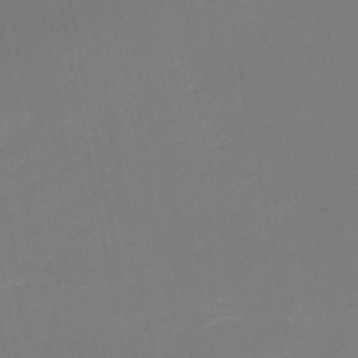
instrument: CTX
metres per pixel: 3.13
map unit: HNb
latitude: -50.8786
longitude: -52.1389
